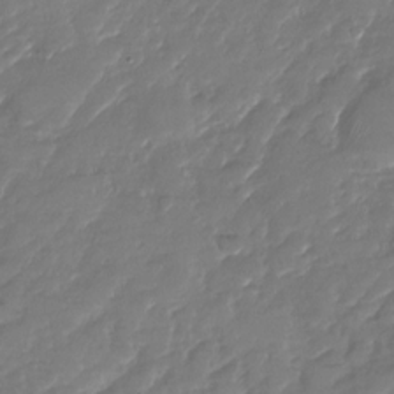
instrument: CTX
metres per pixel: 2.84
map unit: Nhu
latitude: -27.1620
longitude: -62.1200
